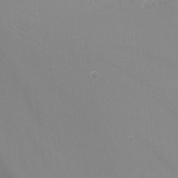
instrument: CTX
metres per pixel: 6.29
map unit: Nhu
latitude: -8.5007
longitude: -41.3103
